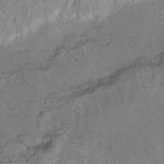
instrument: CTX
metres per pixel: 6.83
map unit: Hto
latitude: -13.5588
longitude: -42.2901
